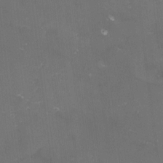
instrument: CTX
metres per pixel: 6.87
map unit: lHvf
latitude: -13.4643
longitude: -100.8380
